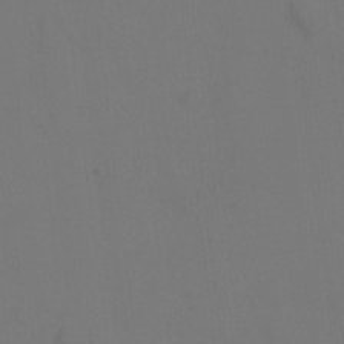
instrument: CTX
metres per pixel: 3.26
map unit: Hto
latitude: 0.4412
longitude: -34.0633
